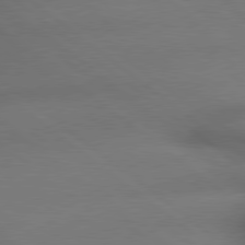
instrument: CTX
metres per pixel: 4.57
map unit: lApd
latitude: 79.3293
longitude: -167.2914
